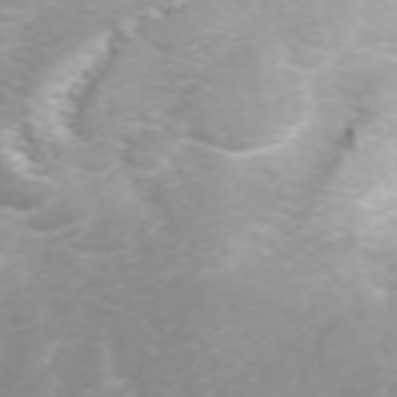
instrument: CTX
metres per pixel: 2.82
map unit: ANa
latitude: 44.6679
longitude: 22.2173
